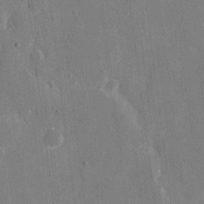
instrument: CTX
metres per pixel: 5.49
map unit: eHh
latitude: 8.8002
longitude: -68.1956
